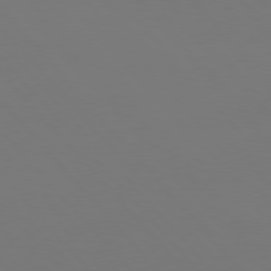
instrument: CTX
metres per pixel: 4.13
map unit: Hpe
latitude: 76.7057
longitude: -166.5545
